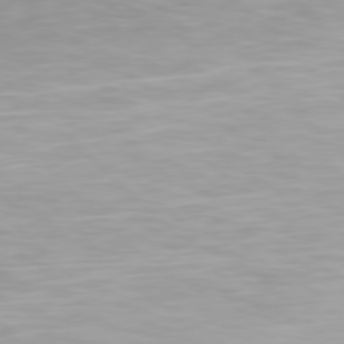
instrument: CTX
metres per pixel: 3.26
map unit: Hpe
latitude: 77.6882
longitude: -134.0822
